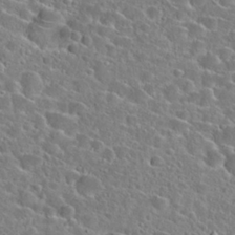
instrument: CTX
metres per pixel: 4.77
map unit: Hto
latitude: 24.8002
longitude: -46.2523
